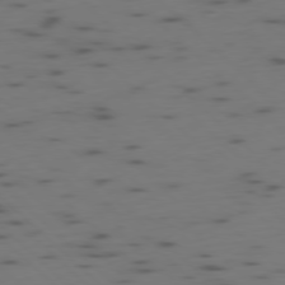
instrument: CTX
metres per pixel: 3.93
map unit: Ap
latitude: -78.6140
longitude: -62.0633
